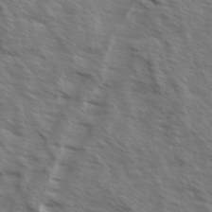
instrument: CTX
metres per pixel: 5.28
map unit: Ave
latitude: 13.4049
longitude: -101.9717
